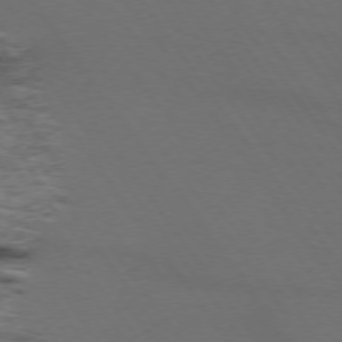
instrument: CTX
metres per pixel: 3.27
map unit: lApd
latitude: 73.7261
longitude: -72.3090
